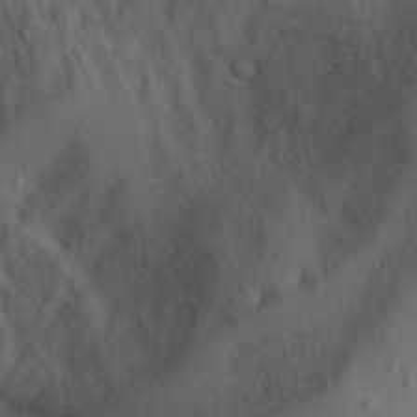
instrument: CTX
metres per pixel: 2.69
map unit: Aa
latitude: 29.6316
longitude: -145.5749
